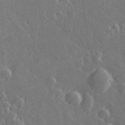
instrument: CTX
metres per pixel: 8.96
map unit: Hve
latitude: 27.4615
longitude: 145.8234
